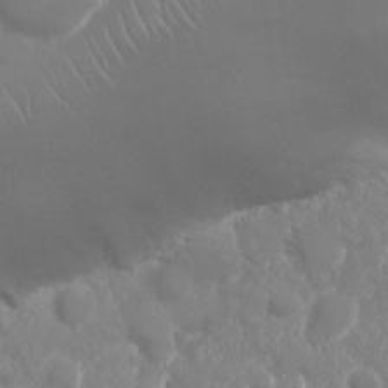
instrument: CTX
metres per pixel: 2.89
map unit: Nhu
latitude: 24.9702
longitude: -61.2726
